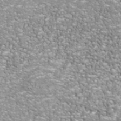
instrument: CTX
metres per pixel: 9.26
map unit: Nhu
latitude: -41.2565
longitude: -85.2537
